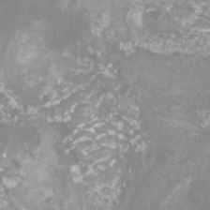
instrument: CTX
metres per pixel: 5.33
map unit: Nhu
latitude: -8.5763
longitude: -78.8569
